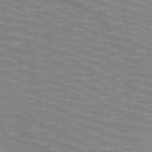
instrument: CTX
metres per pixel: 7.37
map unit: HNb
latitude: -47.8233
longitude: -47.2348
